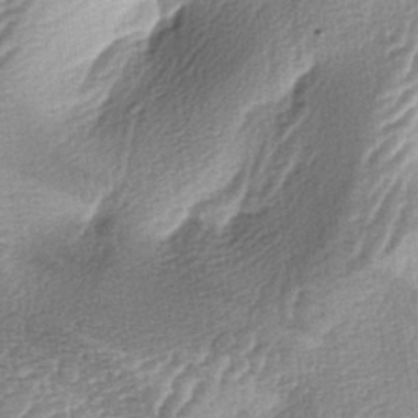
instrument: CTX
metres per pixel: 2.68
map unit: lAa
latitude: -4.1416
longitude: -128.3467
